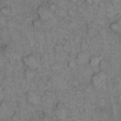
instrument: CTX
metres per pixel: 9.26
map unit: eHh
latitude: 9.2159
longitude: -63.5371
